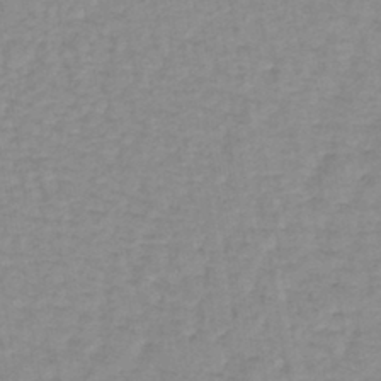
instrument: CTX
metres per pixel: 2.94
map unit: lHb
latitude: -40.8975
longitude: 64.2740
